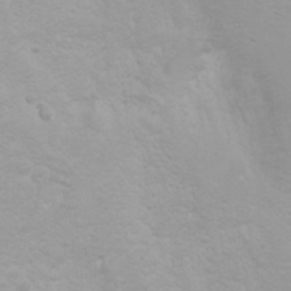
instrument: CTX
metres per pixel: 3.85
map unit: Htu
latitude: -0.1228
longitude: -76.5923
